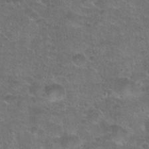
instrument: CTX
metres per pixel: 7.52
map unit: Hto
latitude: 23.9339
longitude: -49.5938
